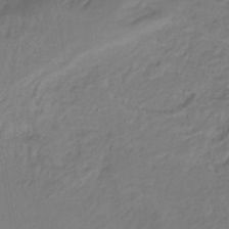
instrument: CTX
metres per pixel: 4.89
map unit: lHb
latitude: -41.0675
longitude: 67.9745
